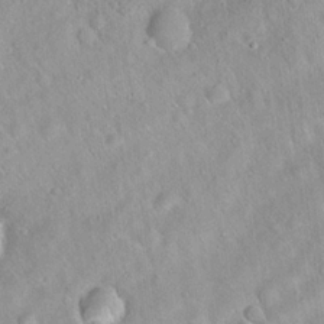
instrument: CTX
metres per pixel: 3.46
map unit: Hto
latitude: 20.7813
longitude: -52.6869
